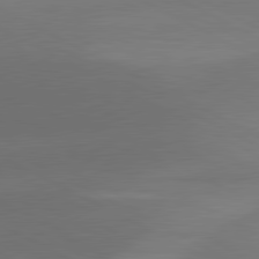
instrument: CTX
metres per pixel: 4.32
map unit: lApd
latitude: 81.0458
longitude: 129.2943
